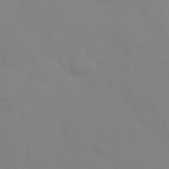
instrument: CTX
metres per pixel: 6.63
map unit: Nhu
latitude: 26.8380
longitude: -56.9135
